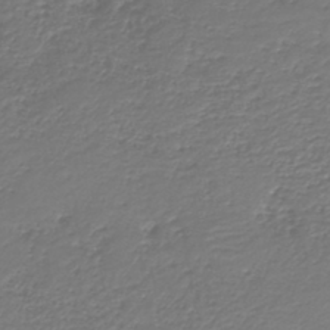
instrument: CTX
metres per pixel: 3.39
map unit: HNb
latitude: -42.5762
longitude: 50.0661
